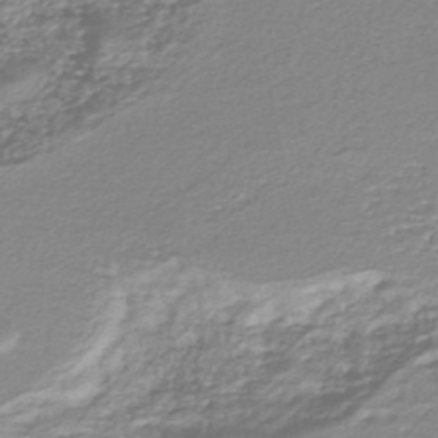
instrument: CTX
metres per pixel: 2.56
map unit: HNhu
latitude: -46.7652
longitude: 103.3888
